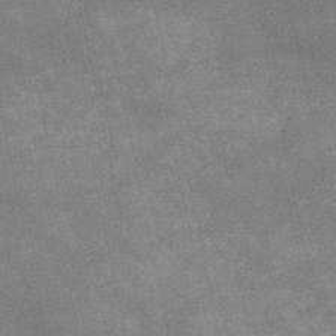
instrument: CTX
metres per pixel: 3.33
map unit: HNb
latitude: -52.8974
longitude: -40.1766
